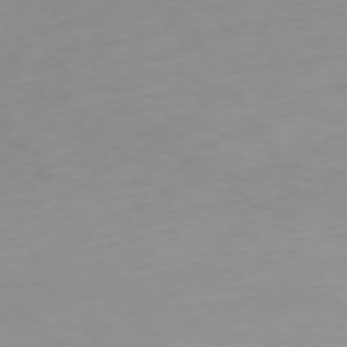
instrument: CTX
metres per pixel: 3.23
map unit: Ap
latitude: -74.3873
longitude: -80.4412
